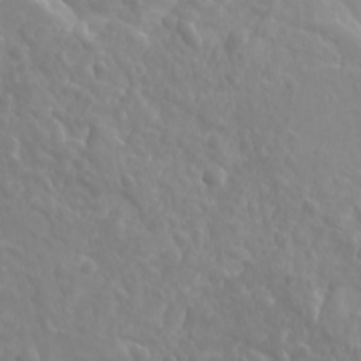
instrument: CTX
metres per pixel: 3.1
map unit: Ave
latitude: 18.1011
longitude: -133.2915
